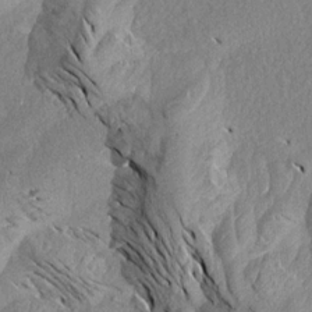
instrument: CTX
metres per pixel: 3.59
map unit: Aa
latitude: 18.8947
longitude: -145.5560
